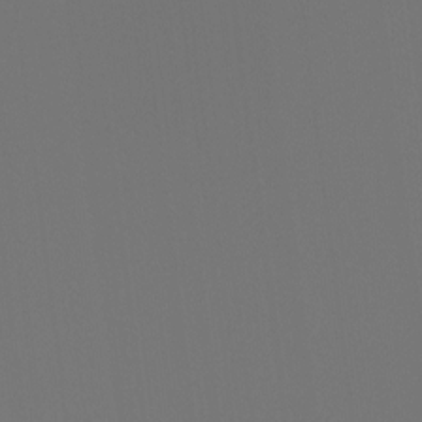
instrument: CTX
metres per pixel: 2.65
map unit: Hto
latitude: -7.8422
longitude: -47.9717
